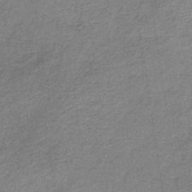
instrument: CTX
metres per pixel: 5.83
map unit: HNb
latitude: -33.6155
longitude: 53.9556
